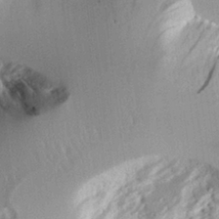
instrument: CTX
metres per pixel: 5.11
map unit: Aa
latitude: 11.7450
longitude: -126.3090
